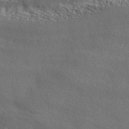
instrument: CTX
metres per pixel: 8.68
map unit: ANa
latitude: 42.4034
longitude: 55.7856
